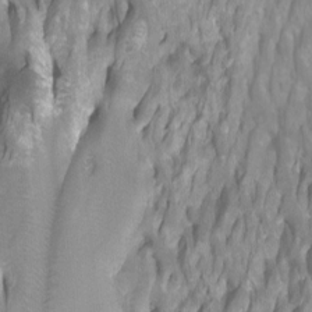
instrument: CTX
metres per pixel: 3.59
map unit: Htu
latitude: -7.4265
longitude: -48.6302
